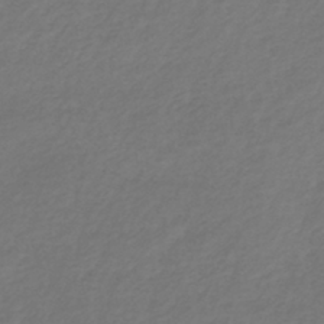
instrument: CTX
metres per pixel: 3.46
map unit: lHb
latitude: -38.9164
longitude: 71.9745
